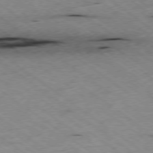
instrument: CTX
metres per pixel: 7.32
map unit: Hpe
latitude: -78.1228
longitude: -21.6883
